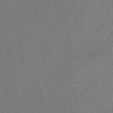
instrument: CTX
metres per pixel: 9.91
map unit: eHh
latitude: -40.1417
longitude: -26.4034
